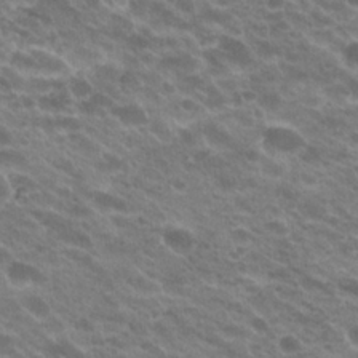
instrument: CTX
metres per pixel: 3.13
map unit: Hto
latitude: 23.1403
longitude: -36.0633
